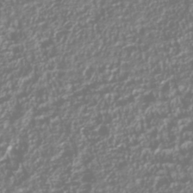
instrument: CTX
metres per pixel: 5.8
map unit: Nhu
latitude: -41.1809
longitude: -83.7260
